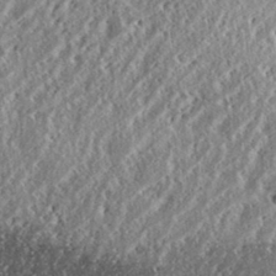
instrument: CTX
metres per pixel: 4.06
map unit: eHh
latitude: 35.1403
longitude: -131.9906
